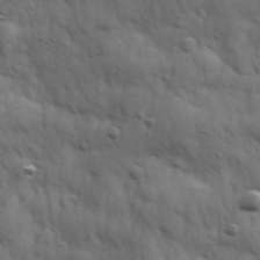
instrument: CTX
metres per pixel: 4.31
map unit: Hve
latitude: 31.7072
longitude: 150.3684
